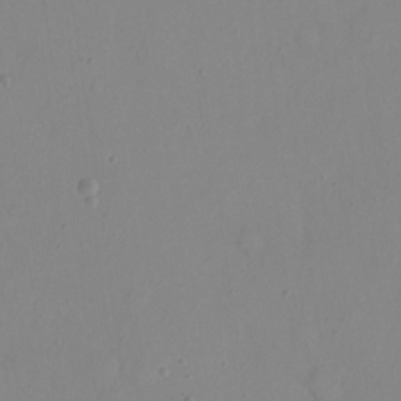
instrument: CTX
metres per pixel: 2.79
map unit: eHh
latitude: 23.2537
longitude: -65.9339
